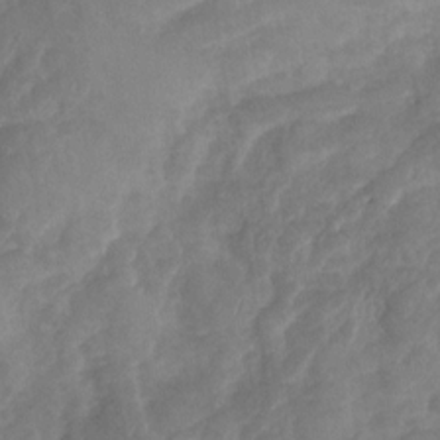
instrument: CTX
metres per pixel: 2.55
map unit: Nhu
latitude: -29.4266
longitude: -63.4427
